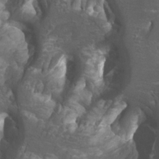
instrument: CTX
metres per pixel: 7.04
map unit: Htu
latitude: -10.8786
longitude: -74.2523
